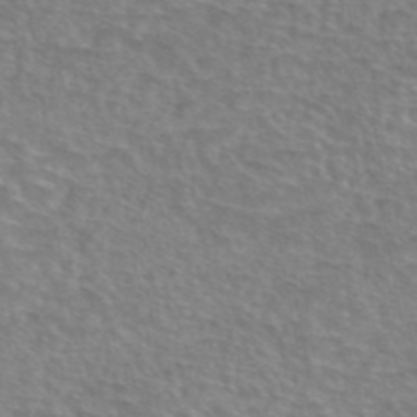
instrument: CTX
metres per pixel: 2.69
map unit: eAb
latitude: 44.8758
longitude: 106.4062
